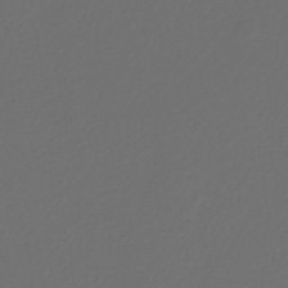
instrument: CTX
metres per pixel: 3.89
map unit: lHb
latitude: -43.8611
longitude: 71.5588
